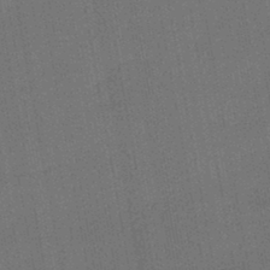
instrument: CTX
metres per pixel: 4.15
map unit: lHb
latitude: -43.7666
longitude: 63.3320
